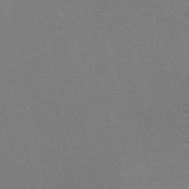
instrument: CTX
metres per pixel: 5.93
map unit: ANa
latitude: 50.0255
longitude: -74.8380
